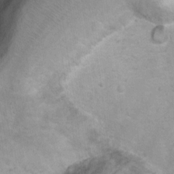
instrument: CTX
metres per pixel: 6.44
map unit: Ht
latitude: 5.9717
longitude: -36.3279
